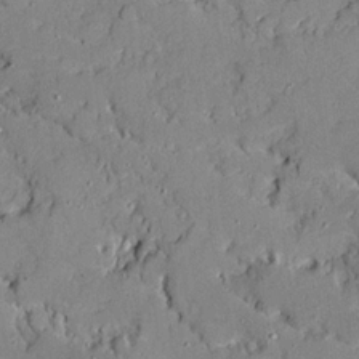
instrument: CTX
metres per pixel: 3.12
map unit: Ave
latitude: 18.7813
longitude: -128.0444
